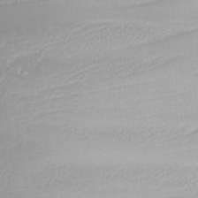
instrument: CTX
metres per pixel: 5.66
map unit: Nhu
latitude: -8.0661
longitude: -90.9136
